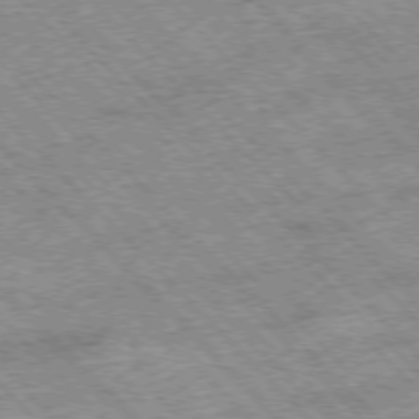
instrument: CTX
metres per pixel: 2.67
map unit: Hpe
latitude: -77.0864
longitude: 13.4266
